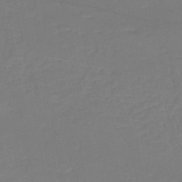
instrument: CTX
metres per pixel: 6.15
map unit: eHh
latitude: -42.6707
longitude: -31.6316
